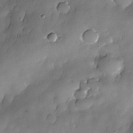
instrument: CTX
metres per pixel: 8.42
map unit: Nhe
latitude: -30.3873
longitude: -140.1766
